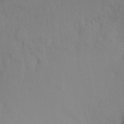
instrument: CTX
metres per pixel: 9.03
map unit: Ht
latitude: -16.3873
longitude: -46.8947
